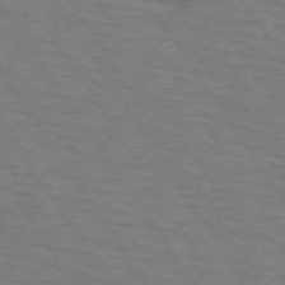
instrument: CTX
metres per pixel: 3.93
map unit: lApd
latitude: 73.4238
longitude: -72.9514
